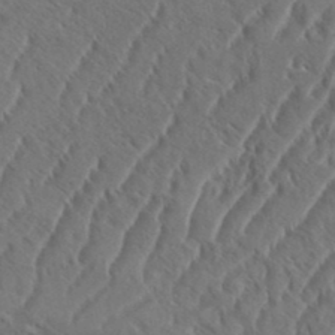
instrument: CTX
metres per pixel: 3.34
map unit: eHh
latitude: 36.8002
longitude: -137.9717
